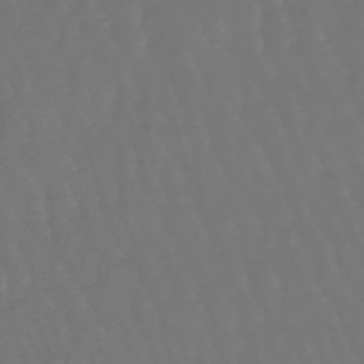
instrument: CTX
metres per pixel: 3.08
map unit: lHb
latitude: -47.4832
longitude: 79.5210
